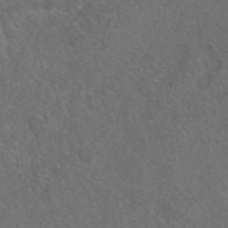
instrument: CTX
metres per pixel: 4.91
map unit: eAb
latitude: 48.0822
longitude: 107.3132
